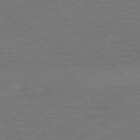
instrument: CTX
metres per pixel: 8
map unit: Ap
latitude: -76.7274
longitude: -94.4034
